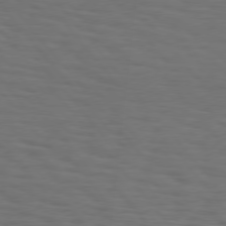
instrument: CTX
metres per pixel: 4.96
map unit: Hpe
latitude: 75.8394
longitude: -131.6127
